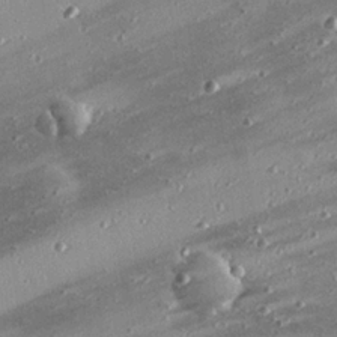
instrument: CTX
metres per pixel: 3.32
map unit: eHh
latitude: 24.2333
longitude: -90.3089
